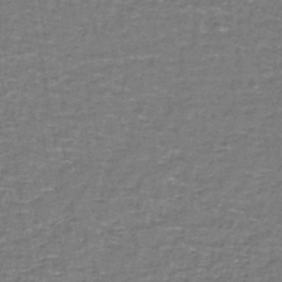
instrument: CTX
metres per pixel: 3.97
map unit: lHb
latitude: -43.8611
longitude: 54.5952
